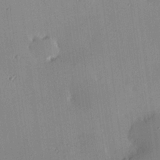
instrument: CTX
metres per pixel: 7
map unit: eHh
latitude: 23.9339
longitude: -91.1025
